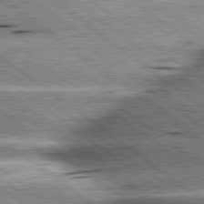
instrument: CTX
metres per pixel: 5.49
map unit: lApd
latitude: 79.9717
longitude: -140.0444
